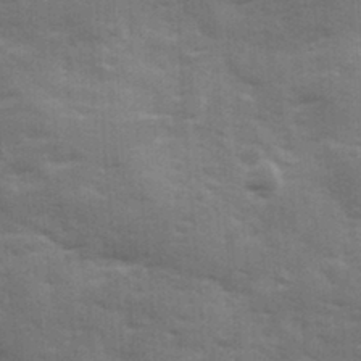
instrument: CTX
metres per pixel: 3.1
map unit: Ave
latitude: 11.7450
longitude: -102.5734
